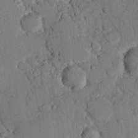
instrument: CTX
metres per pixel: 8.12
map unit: eHh
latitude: 26.3278
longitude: -81.4615
